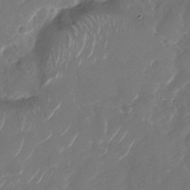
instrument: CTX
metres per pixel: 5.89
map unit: Nhu
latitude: -29.2565
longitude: -70.7813
